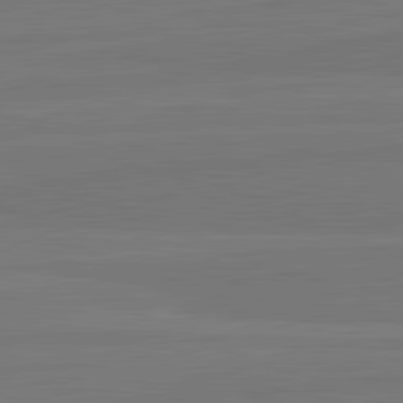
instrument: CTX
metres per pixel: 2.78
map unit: lApd
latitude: 82.1011
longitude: -178.8569
